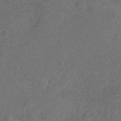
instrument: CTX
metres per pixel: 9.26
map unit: Ht
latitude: -10.4818
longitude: -46.4979
